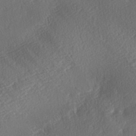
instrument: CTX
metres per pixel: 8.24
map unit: lAa
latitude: -2.5573
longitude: -128.2900
